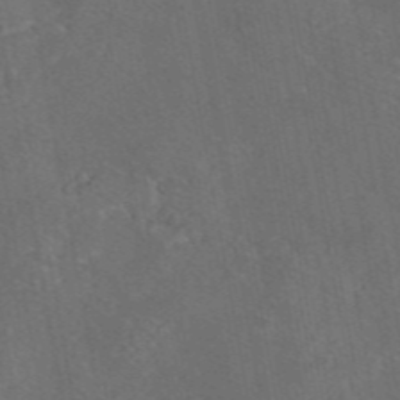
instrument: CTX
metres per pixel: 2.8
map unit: eAb
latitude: 46.2334
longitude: 108.3873
